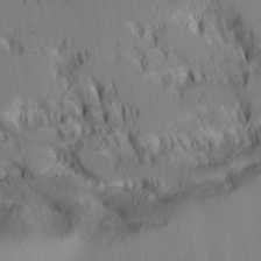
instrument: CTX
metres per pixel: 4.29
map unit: lAvf
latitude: 16.1011
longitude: -126.1767
